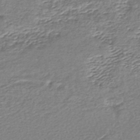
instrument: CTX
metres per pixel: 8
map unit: lHb
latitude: -42.6707
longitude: 73.0297
